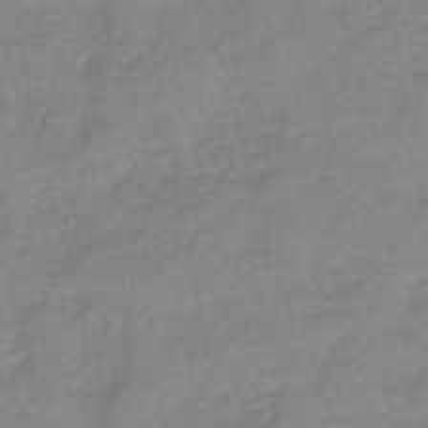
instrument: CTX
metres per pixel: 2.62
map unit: lHb
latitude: -36.9163
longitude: 69.9745
